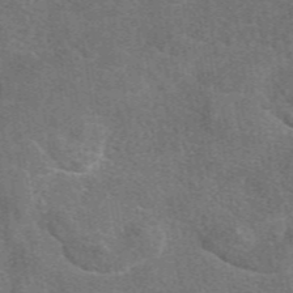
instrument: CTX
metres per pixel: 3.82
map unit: eAb
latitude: 49.1025
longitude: 115.2754
